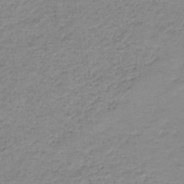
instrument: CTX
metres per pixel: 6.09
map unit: lHb
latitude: -33.5777
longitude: 68.9163
